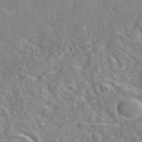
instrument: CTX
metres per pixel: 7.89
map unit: eAb
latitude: 45.9528
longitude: 110.7274
